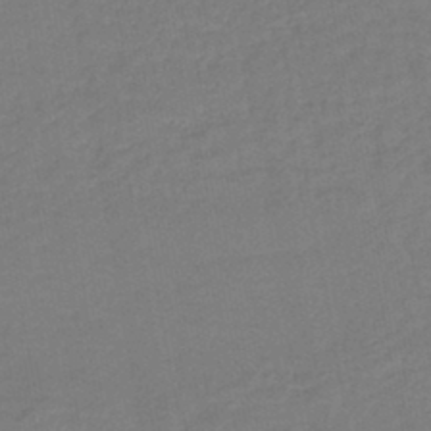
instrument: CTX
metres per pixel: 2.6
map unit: lHb
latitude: -43.3509
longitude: 73.9745
